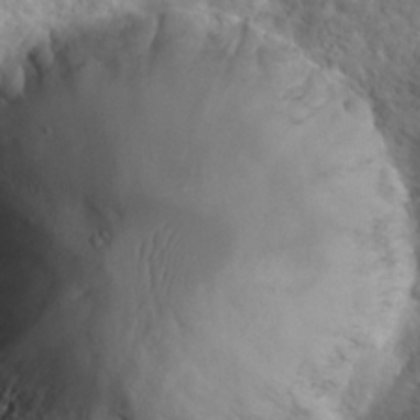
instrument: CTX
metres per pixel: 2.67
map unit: Hto
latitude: 21.8773
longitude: -45.1592
